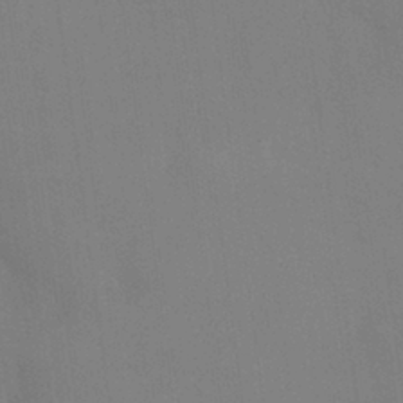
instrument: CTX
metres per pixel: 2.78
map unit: Nhu
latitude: 29.0647
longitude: -71.2726
